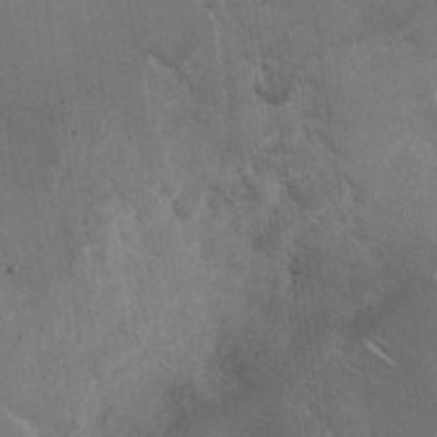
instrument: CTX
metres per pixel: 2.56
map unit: Nhu
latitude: -28.1228
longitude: -80.2145
